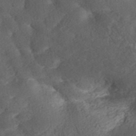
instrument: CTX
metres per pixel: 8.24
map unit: ANa
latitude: 37.2348
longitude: 17.9178
